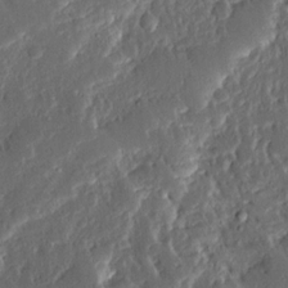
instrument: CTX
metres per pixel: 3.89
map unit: Ave
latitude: 14.8569
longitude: -138.7813
